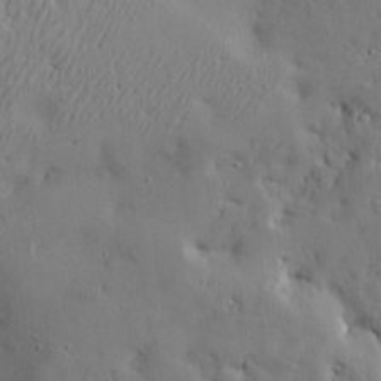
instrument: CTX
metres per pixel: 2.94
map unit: Ave
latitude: 15.7072
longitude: -141.0080
